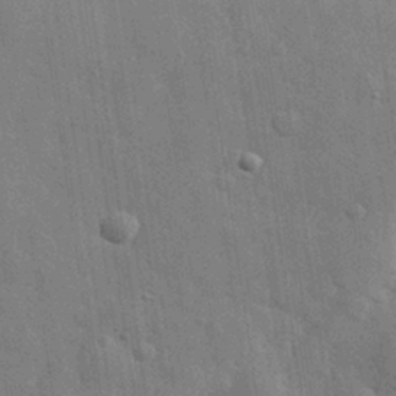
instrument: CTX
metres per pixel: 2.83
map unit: eHh
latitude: 28.8002
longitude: -75.0270
